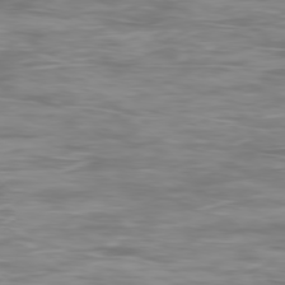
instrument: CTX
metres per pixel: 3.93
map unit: Ap
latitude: -79.4265
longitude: -74.8947
